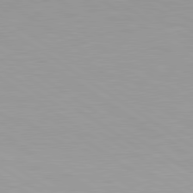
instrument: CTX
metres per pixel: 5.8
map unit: lApd
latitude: 80.5546
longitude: 161.0486
